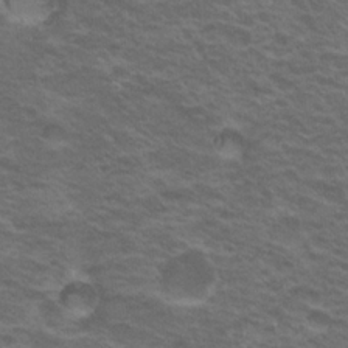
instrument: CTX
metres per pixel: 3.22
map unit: Nhu
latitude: 20.2334
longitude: -31.1026
